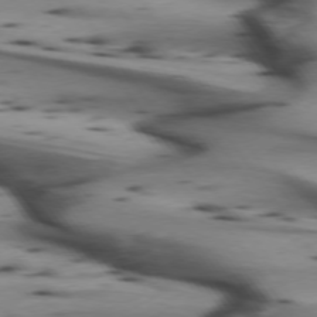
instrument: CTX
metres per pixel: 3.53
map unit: lApd
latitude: 74.2900
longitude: -64.9703
